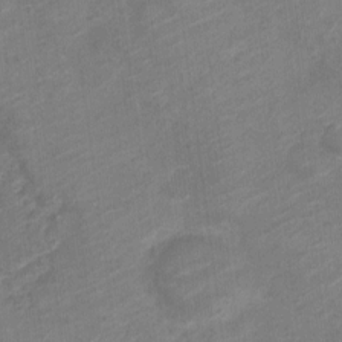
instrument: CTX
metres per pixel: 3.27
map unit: Nve
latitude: -18.8408
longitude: 107.1809
